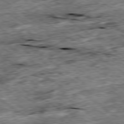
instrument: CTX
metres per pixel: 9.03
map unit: Ap
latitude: -79.3887
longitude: -85.5182
